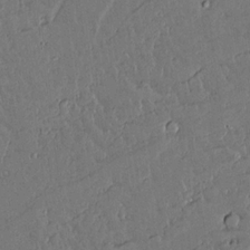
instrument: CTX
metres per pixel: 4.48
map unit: lAvf
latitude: 15.0648
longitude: -127.6505
